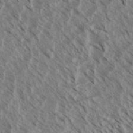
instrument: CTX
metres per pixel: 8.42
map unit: eHh
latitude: 34.8191
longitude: -139.6883
